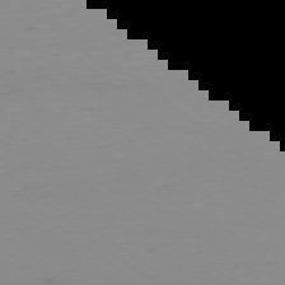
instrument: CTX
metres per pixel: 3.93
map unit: Hpe
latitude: -78.5195
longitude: 13.5210
